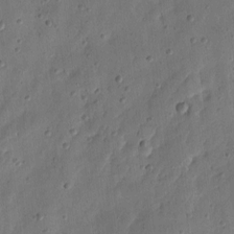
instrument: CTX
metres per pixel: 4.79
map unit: eHh
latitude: 6.8380
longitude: -72.0633
